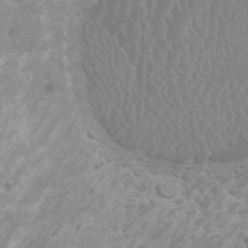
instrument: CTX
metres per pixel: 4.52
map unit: HNhu
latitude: -0.0094
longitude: 5.2187
